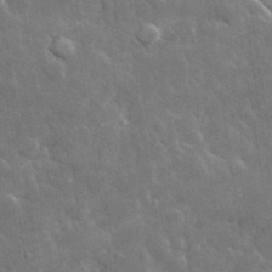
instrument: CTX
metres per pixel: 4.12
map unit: lHvf
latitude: 33.8205
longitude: -86.8947
